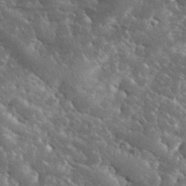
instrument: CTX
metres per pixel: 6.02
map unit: eHh
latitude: 34.4790
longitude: -65.9528
